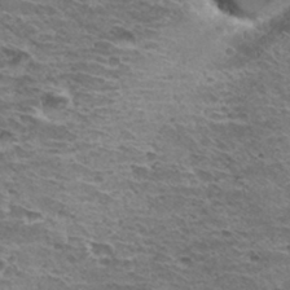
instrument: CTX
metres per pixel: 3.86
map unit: Hto
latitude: 32.7246
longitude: -39.8583
